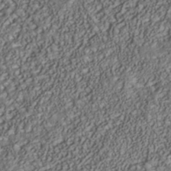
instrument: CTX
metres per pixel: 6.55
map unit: Nhu
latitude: -39.4266
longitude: -85.4993
